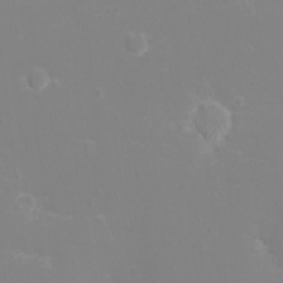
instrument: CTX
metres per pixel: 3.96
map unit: eHh
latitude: -3.0108
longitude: -75.6316
